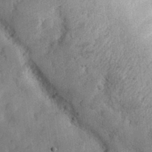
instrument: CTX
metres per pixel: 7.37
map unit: eHh
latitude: 27.9528
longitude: -79.5560
